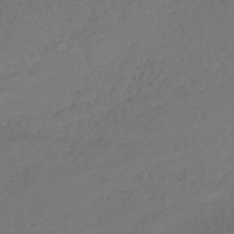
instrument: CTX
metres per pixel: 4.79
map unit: lHb
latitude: -43.9556
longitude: 70.4251
